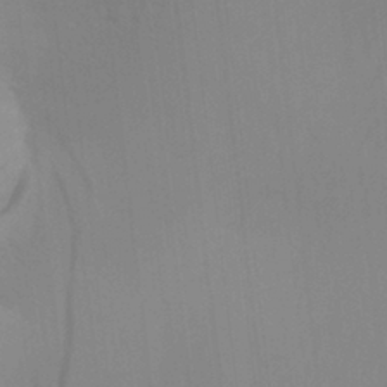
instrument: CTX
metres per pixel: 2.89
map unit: Aa
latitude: 28.8380
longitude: -139.4993
